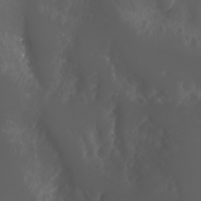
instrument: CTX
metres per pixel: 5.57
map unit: eHh
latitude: -5.5399
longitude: -87.5749
